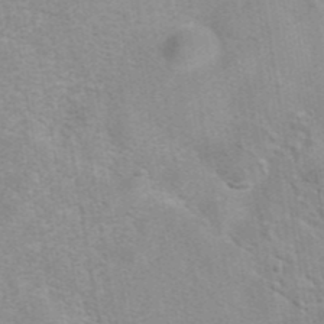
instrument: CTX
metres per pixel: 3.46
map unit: eAb
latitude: 41.8205
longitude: 107.2754
